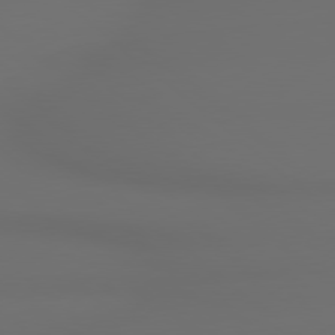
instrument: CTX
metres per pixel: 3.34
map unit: Hpe
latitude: 78.6869
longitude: -133.1781
